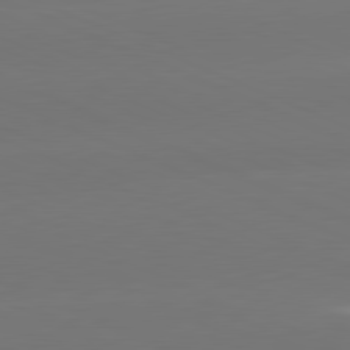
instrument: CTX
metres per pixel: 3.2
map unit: lApd
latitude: 81.3482
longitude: -147.9717
